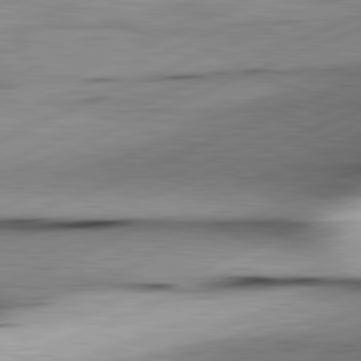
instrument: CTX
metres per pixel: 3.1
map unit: lApd
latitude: 81.7450
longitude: -166.7057
